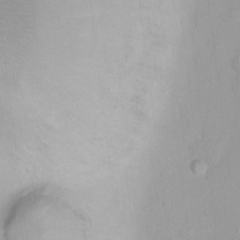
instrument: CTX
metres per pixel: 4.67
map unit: Nhu
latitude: 3.6505
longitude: -24.7435
